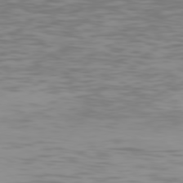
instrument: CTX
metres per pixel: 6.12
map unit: Hpe
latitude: 76.9324
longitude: -164.6679
